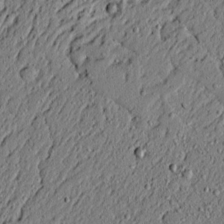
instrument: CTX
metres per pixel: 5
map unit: lAvf
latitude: 5.2726
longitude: 167.5021
